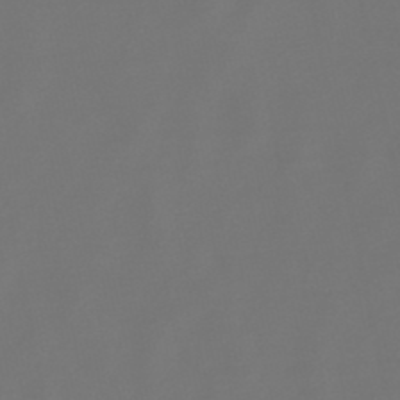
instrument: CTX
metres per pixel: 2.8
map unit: lHb
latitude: -47.7099
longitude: 72.6518
